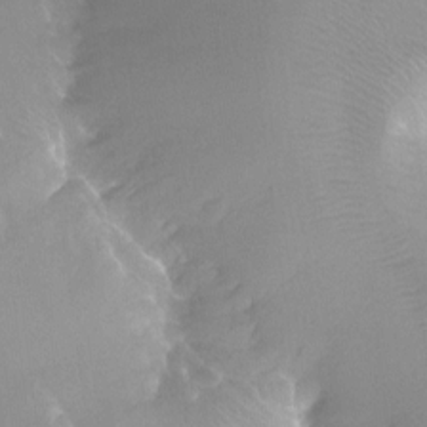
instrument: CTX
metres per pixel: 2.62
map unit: Ht
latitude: -11.3888
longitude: -43.4804
